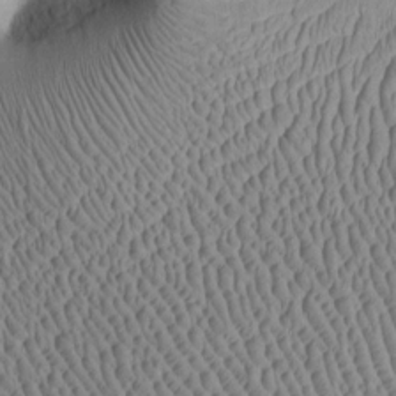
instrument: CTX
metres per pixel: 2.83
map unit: Htu
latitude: -5.7477
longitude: 153.0864
